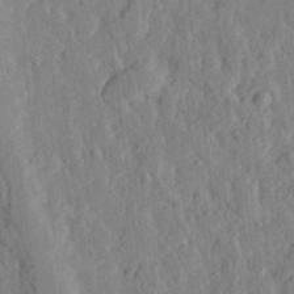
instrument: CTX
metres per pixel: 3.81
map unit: eHh
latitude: 28.4412
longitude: -76.7435
